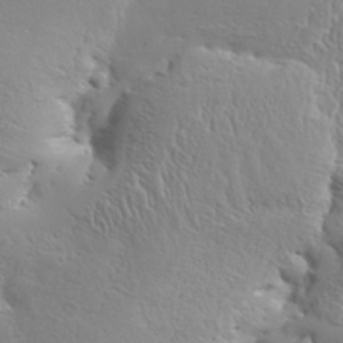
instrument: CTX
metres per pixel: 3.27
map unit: eHh
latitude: 34.4034
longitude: -134.3467
